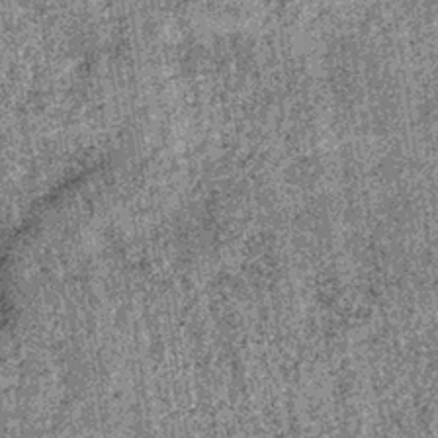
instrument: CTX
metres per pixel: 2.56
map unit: lHb
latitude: -37.5399
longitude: 67.2565
